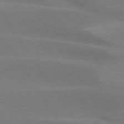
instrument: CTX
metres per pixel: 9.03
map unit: lApd
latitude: 75.1970
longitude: -66.4979
